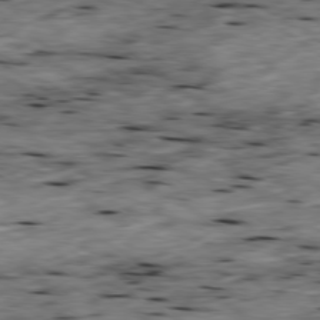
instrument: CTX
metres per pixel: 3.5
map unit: Ap
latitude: -79.6533
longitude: -90.3656
